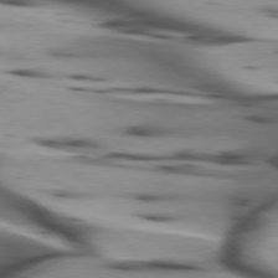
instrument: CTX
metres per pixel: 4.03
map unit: lApd
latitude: 75.6316
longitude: -64.2145
